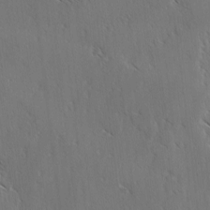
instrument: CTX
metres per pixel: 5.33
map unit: lAvf
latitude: -4.1039
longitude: -113.4804
